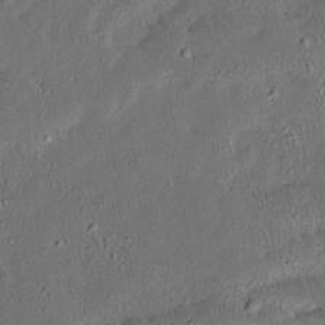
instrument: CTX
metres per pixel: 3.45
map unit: Ave
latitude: 15.0081
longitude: -138.6679
